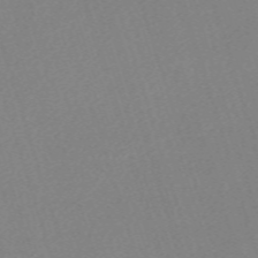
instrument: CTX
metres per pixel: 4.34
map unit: eHh
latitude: -62.4251
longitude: 50.2739
